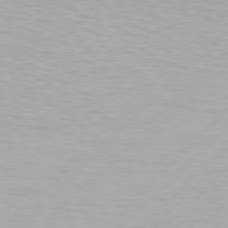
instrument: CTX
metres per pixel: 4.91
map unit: Hpe
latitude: 77.7260
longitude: -133.8394
